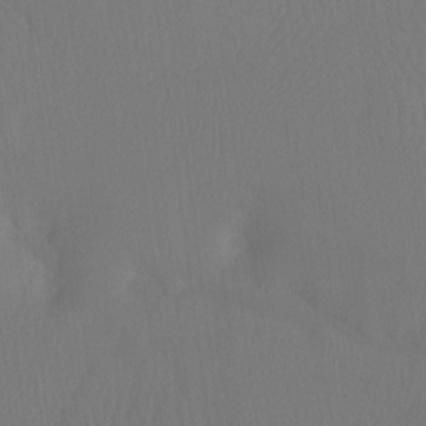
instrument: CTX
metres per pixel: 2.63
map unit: Ht
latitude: -7.1431
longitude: -31.1404
